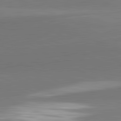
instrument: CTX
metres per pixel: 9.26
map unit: lApd
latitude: 82.0444
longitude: 151.9745
